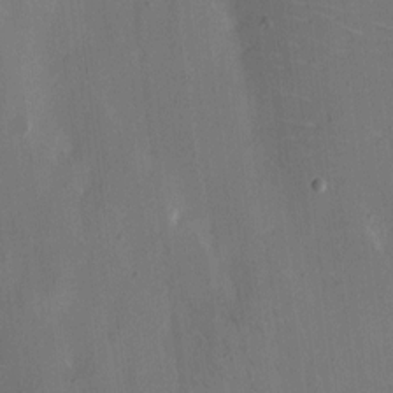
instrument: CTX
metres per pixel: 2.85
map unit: eHh
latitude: 10.1578
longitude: -69.2537
